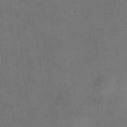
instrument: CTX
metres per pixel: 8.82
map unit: HNhu
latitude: 9.4993
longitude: 10.0283
